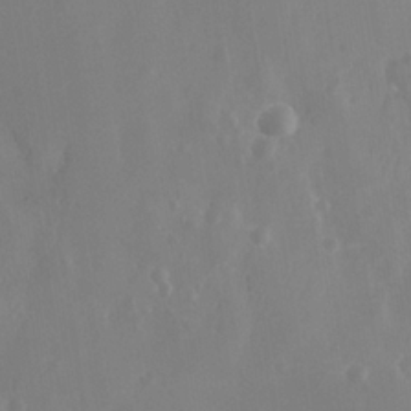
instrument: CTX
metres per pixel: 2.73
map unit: Nhe
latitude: -35.2943
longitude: -130.8002
